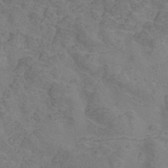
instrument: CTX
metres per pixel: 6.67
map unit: Hve
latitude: -34.3495
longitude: 91.2376
